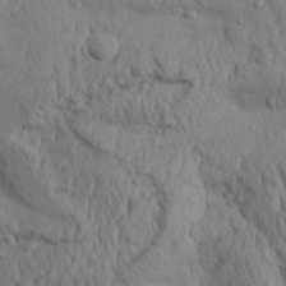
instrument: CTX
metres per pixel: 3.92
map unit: Aa
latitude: 32.0633
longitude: -135.9906
